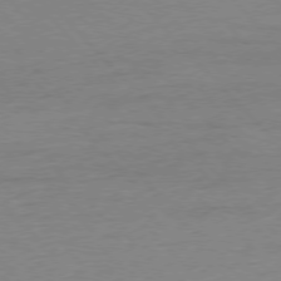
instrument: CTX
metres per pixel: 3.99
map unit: Ap
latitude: -77.7100
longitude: -95.6316
